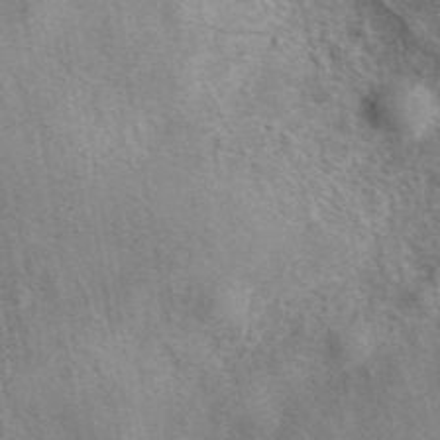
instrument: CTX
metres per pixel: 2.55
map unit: eAb
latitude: 40.2333
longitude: 107.4833
